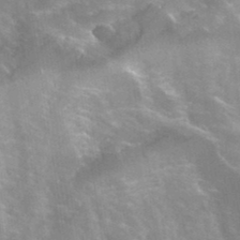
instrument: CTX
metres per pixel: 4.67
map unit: Hto
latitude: 36.0444
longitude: -43.8961
